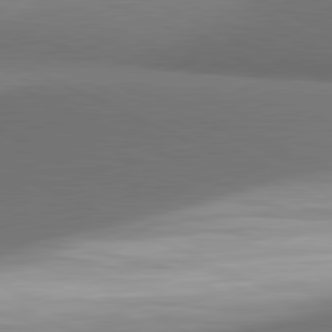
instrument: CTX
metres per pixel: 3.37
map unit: lApd
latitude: 81.5749
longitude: 154.2173
